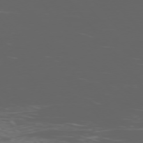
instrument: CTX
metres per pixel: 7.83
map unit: Ap
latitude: -76.8408
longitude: -68.2523
